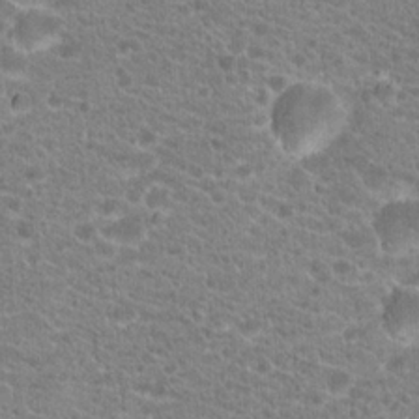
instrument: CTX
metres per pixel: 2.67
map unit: Hto
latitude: 20.3468
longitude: -38.9514
